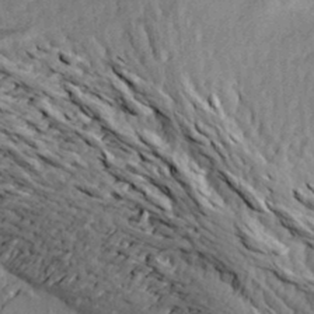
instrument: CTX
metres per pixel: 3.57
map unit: Aa
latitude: 21.8206
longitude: -150.3089
